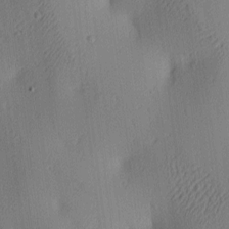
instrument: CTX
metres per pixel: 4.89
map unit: lAa
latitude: 3.9906
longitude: -114.6490
